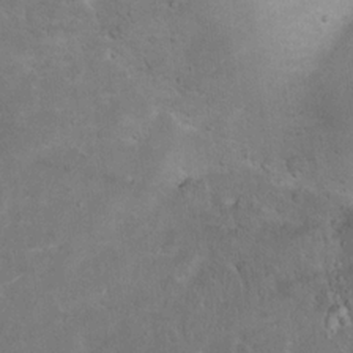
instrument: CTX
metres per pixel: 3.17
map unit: Hto
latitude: 15.6316
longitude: -37.7828
